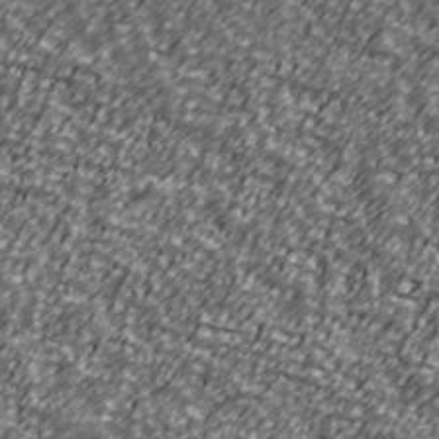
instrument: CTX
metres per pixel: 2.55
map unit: Ave
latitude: 41.0836
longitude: -113.6316
